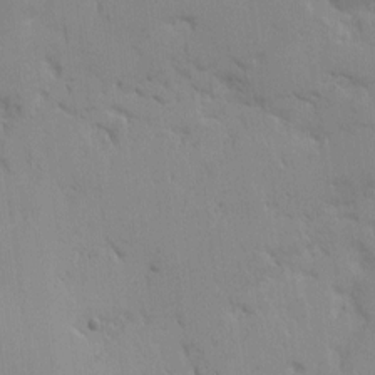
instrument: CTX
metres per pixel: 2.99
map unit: eHh
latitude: 6.2711
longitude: -65.9339
